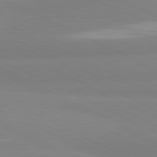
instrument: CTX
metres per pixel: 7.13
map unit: lApd
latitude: 81.6127
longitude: 179.4832
